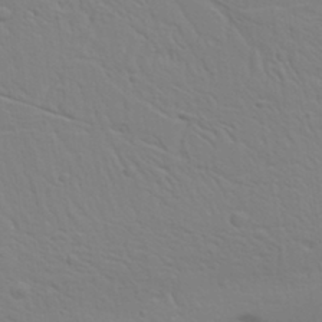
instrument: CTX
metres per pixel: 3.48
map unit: Aa
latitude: 31.5938
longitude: -133.5371
